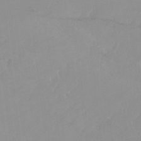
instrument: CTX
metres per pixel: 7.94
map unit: Ht
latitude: -15.0109
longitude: -50.2711
